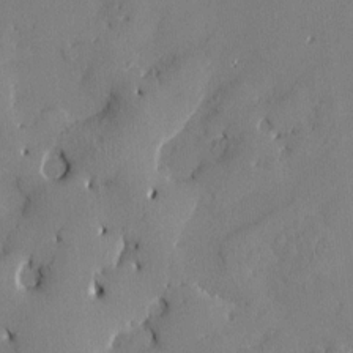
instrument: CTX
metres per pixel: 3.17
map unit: Htu
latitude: -7.5021
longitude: 175.9178
